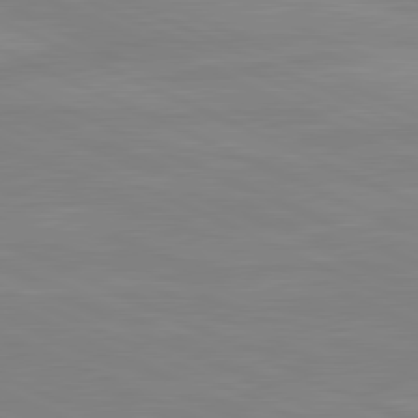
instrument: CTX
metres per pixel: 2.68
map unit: lApd
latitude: 81.3671
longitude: -173.1025
